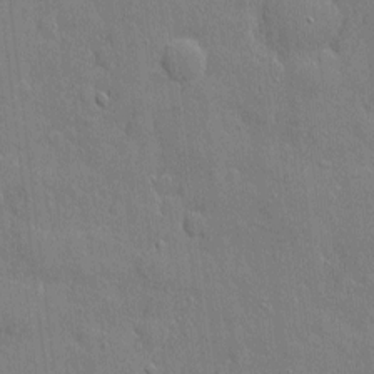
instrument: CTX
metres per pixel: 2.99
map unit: eHh
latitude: 3.8772
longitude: -75.1970
